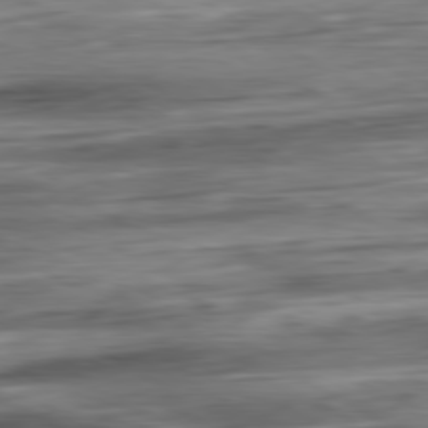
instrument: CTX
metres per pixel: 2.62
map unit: Ap
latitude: -81.0298
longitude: -68.3467
